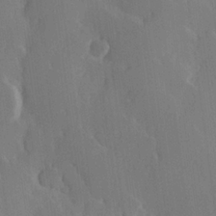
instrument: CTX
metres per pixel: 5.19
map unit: Hve
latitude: 23.0269
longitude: 146.5196
